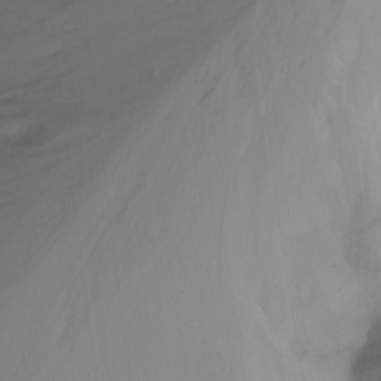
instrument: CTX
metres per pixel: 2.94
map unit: Nhu
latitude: -13.4455
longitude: -61.9906
